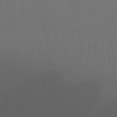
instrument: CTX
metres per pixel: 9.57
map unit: Nhu
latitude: 21.8773
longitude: -73.3671
